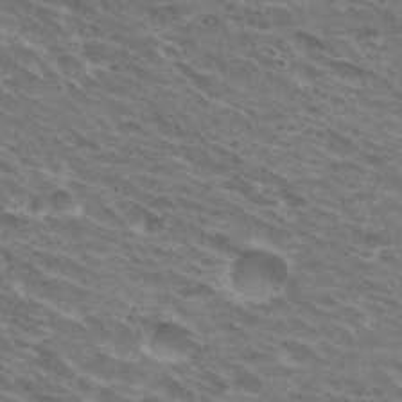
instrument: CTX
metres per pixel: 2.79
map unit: Hto
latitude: 30.6491
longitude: -44.4601
